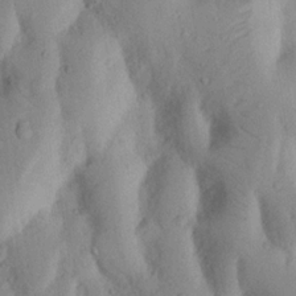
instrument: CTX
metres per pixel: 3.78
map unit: Nhu
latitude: 17.6505
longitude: -75.7261
